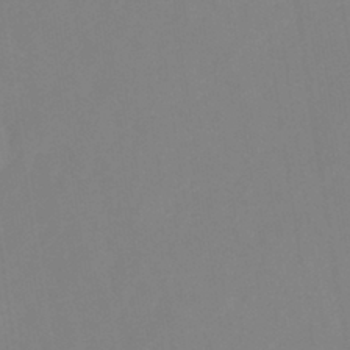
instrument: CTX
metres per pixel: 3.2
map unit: eHb
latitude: -38.1228
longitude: 75.2187
